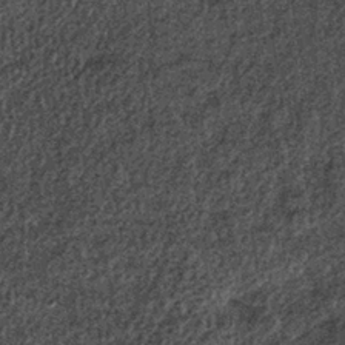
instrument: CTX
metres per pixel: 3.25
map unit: lHb
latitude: -38.3684
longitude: 66.8219
